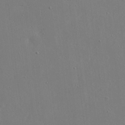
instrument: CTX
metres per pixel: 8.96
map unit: eHh
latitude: 20.9703
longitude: -71.1025
